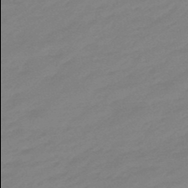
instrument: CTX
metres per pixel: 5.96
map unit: eHb
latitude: -48.3496
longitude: 86.0094
